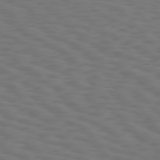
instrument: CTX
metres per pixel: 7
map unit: Hpe
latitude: 75.6505
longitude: -132.4412
